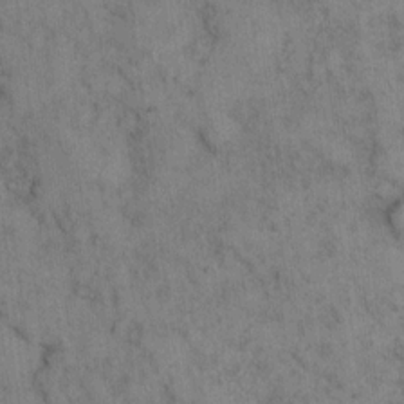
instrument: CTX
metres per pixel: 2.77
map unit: eHh
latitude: 14.7247
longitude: -62.8380
